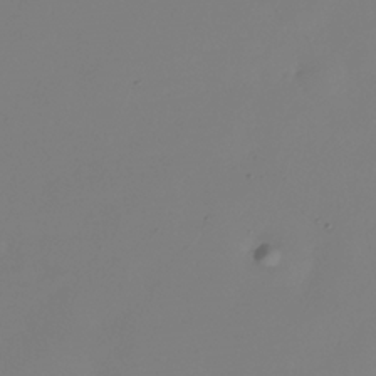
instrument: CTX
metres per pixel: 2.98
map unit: Nhe
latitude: -34.5574
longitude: -143.3293
